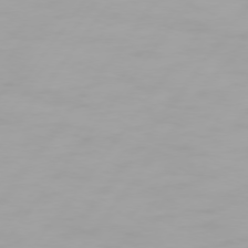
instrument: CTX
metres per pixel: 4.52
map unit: Hpe
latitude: 74.3467
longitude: -129.6883
